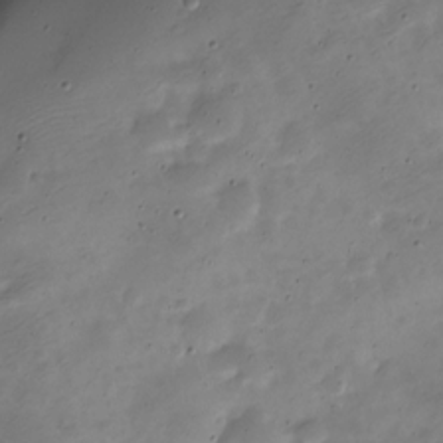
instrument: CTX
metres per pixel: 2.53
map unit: Nve
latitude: -24.3117
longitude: 105.7477
